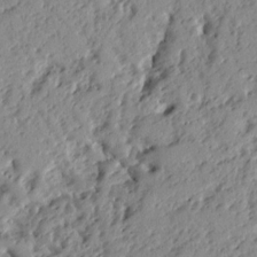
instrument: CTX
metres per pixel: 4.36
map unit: Ht
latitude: 9.0648
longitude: -77.5560
